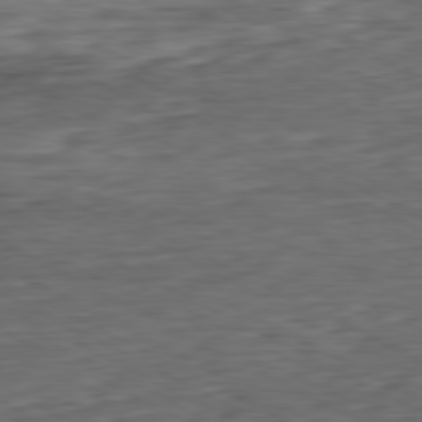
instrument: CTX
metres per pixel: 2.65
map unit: Ap
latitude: -81.3699
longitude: -77.3481
